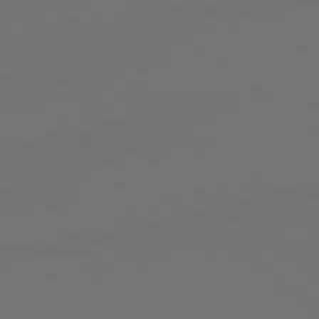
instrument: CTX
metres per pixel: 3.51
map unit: lApd
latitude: 79.0648
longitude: -174.7246
